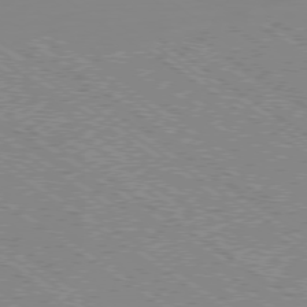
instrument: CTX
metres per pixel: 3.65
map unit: Ap
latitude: -79.0108
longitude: -79.0081
